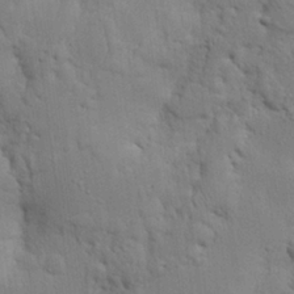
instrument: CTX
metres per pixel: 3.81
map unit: Nhu
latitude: 16.2334
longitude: -74.9514
